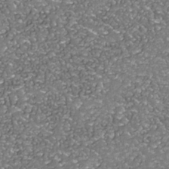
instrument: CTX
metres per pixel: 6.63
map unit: Nhu
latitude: -38.4629
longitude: -82.4790
